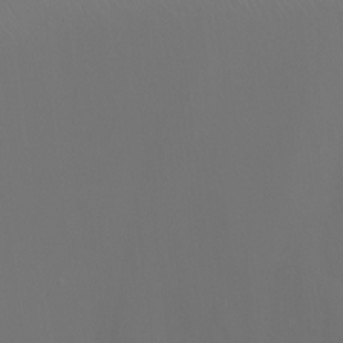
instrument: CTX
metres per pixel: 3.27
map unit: Ht
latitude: -9.5777
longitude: -46.2901
